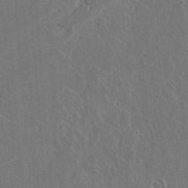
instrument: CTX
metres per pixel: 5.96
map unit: lAvf
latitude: 15.6505
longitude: -129.2159
